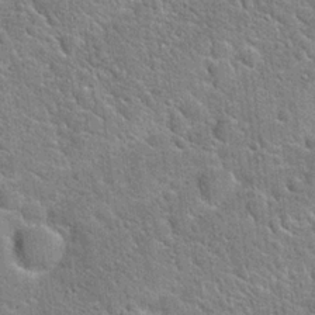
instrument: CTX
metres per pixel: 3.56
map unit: Hto
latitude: 20.6302
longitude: -51.3859
